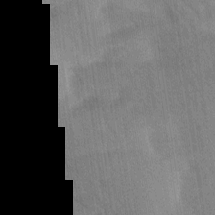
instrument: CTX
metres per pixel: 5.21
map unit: Ave
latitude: 11.5938
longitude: -106.6679
